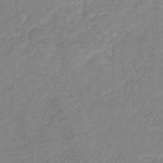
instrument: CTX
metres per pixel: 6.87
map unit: HNb
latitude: -31.5399
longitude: 61.6911
